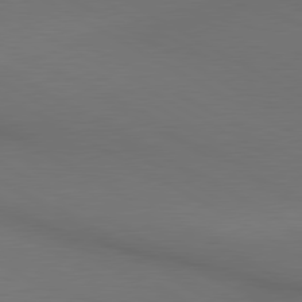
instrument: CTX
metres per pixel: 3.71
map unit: lApd
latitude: 80.4223
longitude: 140.6329
